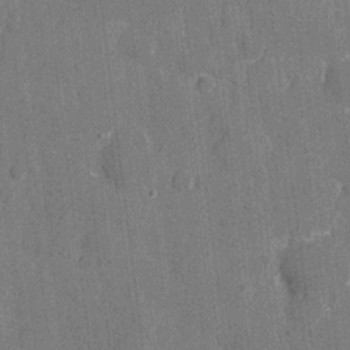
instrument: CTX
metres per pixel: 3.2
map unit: eHh
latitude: 7.5182
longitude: -67.8016
